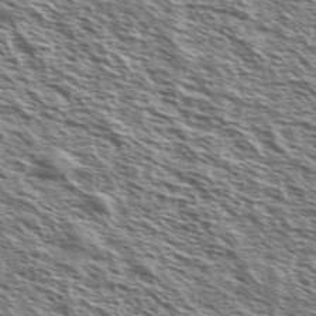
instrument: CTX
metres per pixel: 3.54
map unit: Ave
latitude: 37.4805
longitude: -111.6505
